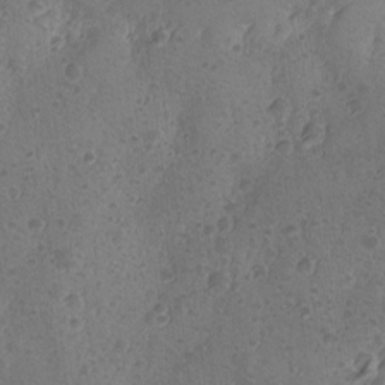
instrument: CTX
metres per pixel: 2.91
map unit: Ave
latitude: -8.9731
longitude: -118.4979
